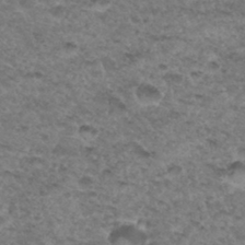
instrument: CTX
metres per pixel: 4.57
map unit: Hto
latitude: 33.5182
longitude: -48.3467
